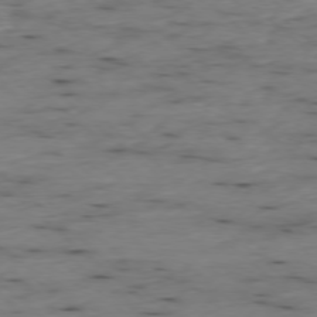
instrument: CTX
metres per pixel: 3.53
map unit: Ap
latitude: -77.7667
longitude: -89.6127
